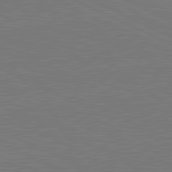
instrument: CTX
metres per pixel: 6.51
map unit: lApd
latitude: 81.5749
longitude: 150.3873
